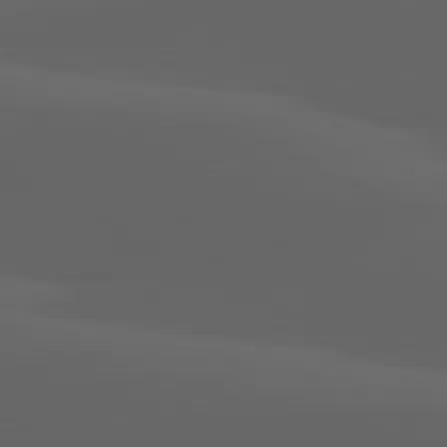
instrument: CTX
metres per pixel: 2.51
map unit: lApd
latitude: 80.1767
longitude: -93.8772
